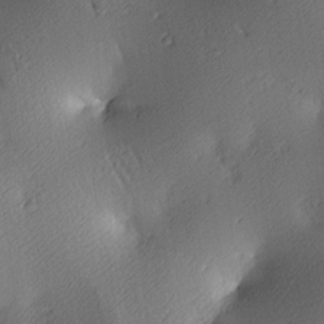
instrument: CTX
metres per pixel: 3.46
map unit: lAa
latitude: 4.0444
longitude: -116.4223
